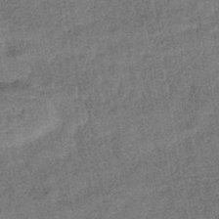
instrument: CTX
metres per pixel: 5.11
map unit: lHb
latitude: -43.5021
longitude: 80.4818
